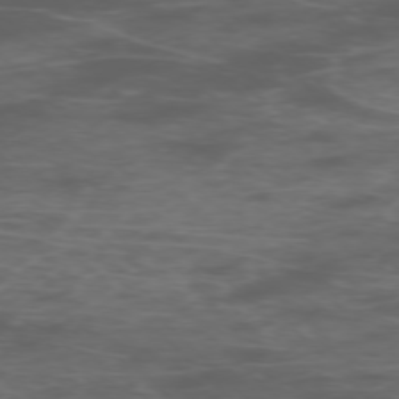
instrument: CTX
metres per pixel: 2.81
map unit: Ap
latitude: -76.0094
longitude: -68.3090
